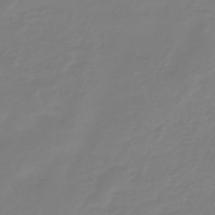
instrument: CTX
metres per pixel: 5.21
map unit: eHb
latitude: -46.0472
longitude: 82.5951
